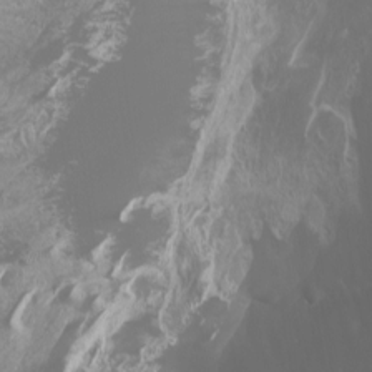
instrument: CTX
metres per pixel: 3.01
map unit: Nhu
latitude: -7.9367
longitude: -71.3859
